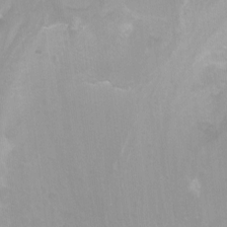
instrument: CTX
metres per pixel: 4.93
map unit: Nhu
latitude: -13.1242
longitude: -58.1389
